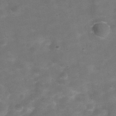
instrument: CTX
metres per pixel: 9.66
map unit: Hve
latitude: -30.5573
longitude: 92.8975
